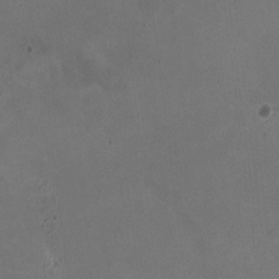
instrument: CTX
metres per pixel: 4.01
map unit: HNhu
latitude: -2.8219
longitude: -3.2726
